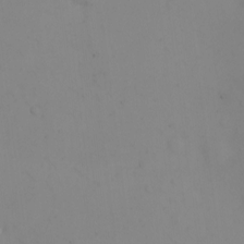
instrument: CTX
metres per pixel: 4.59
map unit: eHh
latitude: -9.3510
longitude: -66.0822
